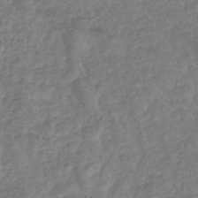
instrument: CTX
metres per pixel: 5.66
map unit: eHb
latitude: -32.3118
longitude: 73.2187
